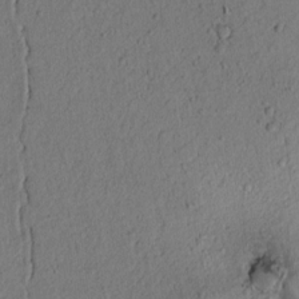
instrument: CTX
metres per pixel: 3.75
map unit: lAvf
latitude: 8.8947
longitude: 165.9556
